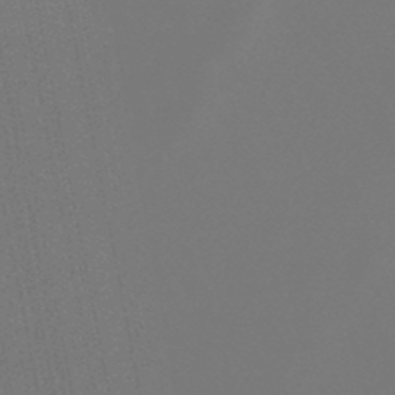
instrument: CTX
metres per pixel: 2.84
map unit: lHb
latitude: -47.4076
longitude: 72.2361
